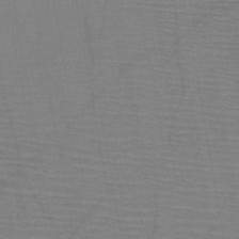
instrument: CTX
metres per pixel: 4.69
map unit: HNb
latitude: -45.9745
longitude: -40.6112
